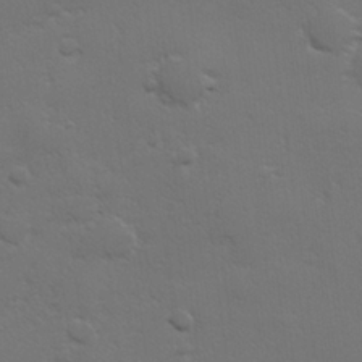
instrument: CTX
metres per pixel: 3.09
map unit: lHvf
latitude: 23.4615
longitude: 144.8408
